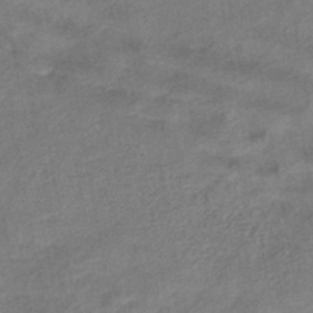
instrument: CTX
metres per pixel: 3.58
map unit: eHb
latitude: -42.0661
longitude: 84.2172
